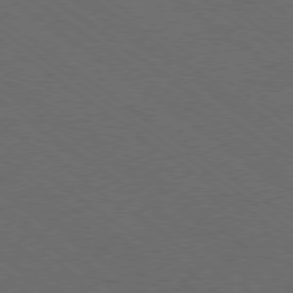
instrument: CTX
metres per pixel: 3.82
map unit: Ap
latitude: -79.2565
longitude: -64.1011
